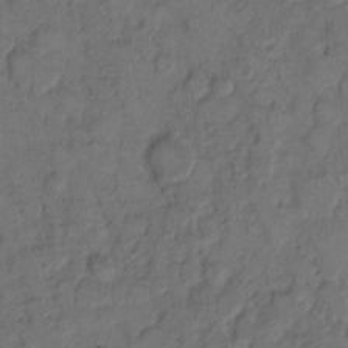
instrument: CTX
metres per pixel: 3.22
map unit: eHh
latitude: 9.2537
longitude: -62.3845
